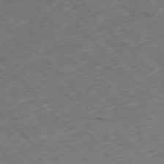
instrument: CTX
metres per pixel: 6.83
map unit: Ap
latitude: -77.3699
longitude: -61.6694
